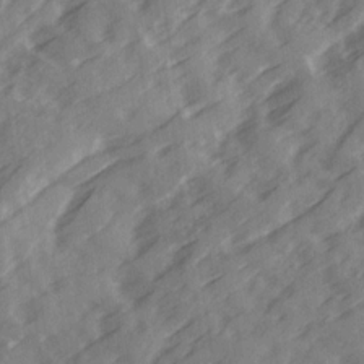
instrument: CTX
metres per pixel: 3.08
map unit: Ave
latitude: 19.2915
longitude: -131.1781
